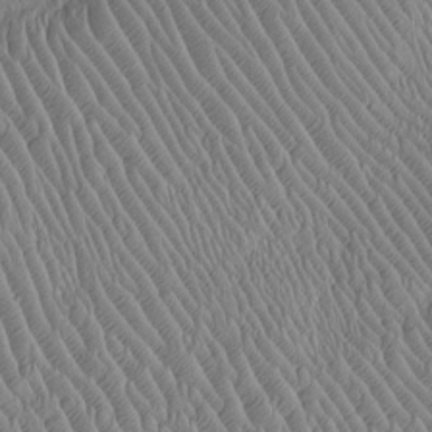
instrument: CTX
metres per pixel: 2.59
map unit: Htu
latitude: -6.1794
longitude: 153.3509
